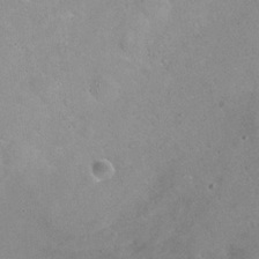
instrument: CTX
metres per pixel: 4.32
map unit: Hto
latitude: 20.0633
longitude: -54.6301
